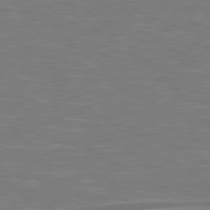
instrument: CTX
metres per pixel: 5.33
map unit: Hpe
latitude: 79.0459
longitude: -125.9339
